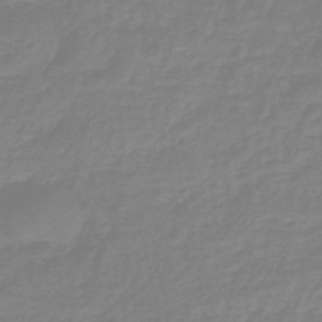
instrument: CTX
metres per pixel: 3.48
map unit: eHb
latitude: -45.5777
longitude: 81.7289
